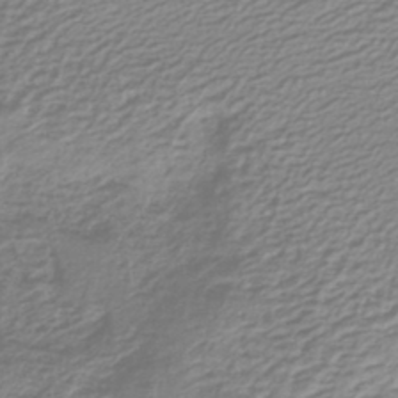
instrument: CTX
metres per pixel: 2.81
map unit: lHb
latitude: -40.8597
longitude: 52.0472
